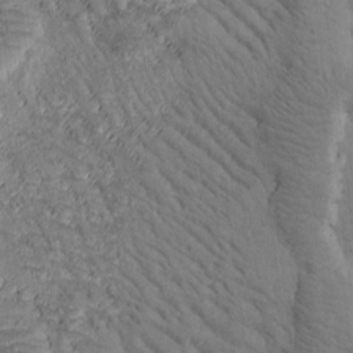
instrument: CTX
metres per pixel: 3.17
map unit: Htu
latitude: -0.9920
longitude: 172.2172
